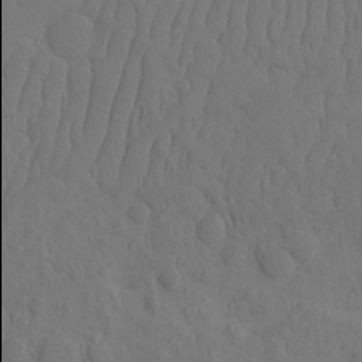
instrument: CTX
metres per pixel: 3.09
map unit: eHh
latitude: -2.4817
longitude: 18.0094
